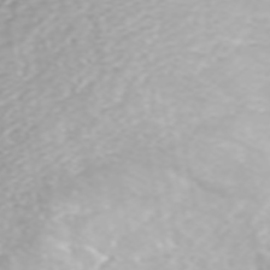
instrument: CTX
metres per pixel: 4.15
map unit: ANa
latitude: 45.4426
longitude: 21.8422
